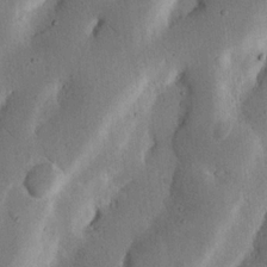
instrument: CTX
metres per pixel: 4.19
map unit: Nhu
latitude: 19.3292
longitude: -74.8380
